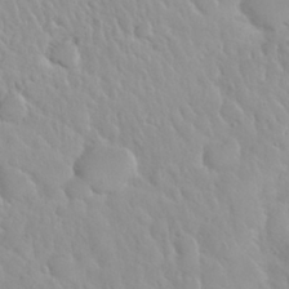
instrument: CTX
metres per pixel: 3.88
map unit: Nhu
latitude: 29.5749
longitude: -55.6505
